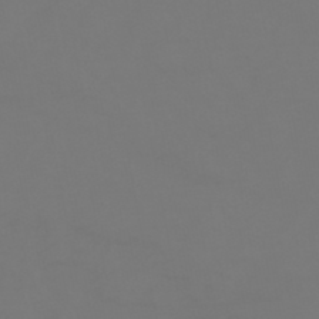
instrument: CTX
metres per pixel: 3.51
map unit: HNhu
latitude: -46.7463
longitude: 90.7086
